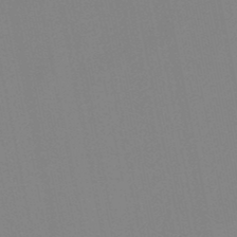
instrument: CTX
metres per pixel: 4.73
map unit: lHb
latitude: -48.2929
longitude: 70.2551
